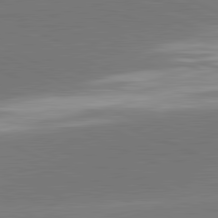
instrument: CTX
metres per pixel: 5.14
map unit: lApd
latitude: 81.8394
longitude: -154.9514
